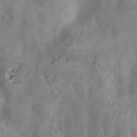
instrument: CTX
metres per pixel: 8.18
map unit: Ave
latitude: 18.6868
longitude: -131.7828
